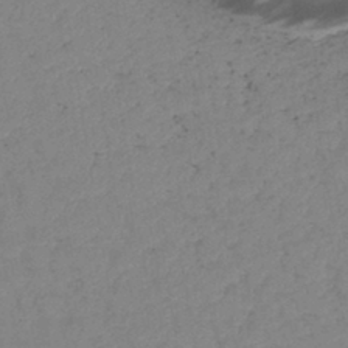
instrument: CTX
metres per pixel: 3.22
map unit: eHb
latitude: -40.0661
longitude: 77.7856
